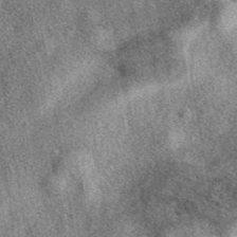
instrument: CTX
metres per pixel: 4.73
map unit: eAb
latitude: 39.4993
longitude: 107.0108
